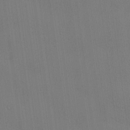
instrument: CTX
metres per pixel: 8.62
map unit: lHvf
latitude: 22.1578
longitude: 142.3117
